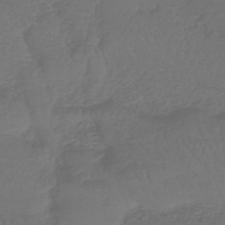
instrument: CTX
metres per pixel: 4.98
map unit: lHb
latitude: -43.6154
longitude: 74.6519
